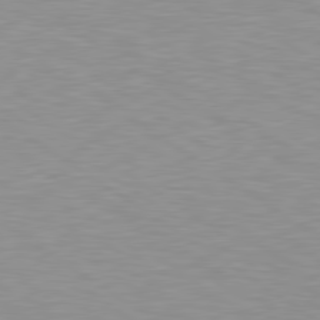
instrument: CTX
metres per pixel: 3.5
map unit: lApd
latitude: 79.2726
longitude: -95.2537
